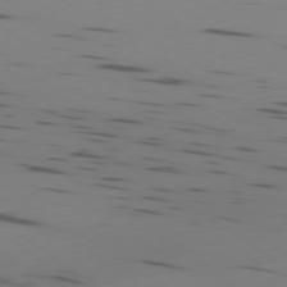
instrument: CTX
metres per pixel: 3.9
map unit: Ap
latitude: -79.5588
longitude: -62.3656
